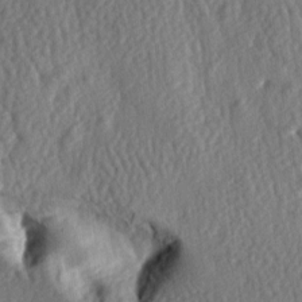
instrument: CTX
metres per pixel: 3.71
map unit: lAa
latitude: -7.6533
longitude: -126.8758
